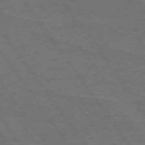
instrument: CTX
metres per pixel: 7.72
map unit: lApd
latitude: 74.8947
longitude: -56.8380
